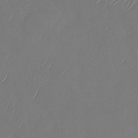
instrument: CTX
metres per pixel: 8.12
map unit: Nhu
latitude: -28.3873
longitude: -65.3482
